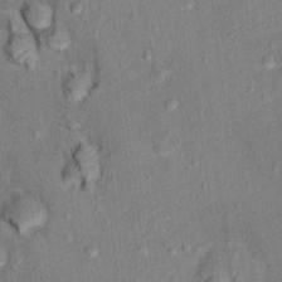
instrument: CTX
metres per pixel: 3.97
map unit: Hto
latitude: 12.0444
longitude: -38.4412
